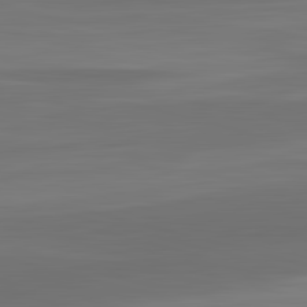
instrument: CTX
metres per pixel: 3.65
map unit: lApd
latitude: 83.4804
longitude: -133.5560
